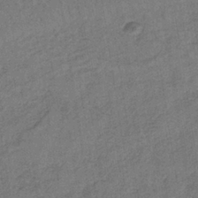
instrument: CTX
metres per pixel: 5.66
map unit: lHb
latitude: -35.9367
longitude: 71.0487
